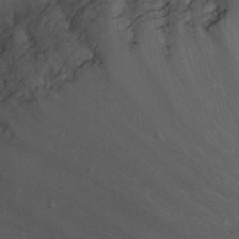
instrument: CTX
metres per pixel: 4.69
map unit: Nhu
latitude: -0.8786
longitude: -78.4223
